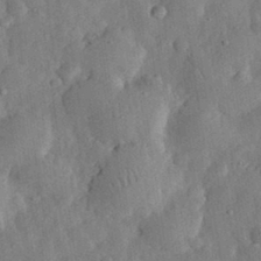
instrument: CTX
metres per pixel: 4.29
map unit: eHh
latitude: 32.8380
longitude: -75.4804
